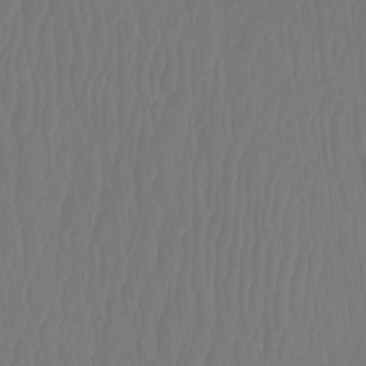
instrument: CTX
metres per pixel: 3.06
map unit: Htu
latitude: -12.5952
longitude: -46.8002
